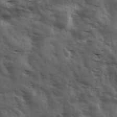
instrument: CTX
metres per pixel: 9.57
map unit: Ave
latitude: 18.4223
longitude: -131.9528
